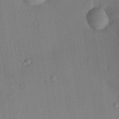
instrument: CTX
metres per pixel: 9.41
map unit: HNhu
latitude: 13.1025
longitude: 11.3132
